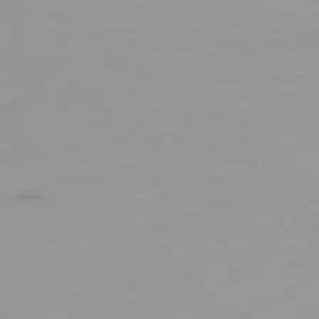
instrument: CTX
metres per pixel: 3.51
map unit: Ap
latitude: -79.3509
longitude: -69.4049
